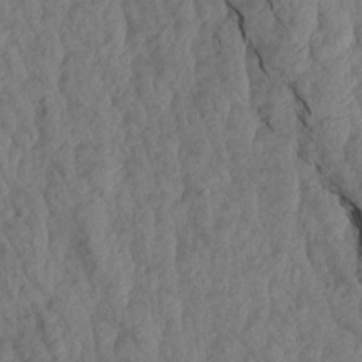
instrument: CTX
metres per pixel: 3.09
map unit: Aa
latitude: 19.0080
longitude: -146.6113
